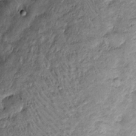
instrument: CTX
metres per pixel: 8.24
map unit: Htu
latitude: -6.3495
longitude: 159.7667
